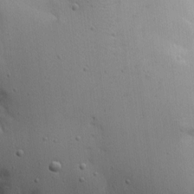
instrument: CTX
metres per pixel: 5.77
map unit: eHh
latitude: 9.1214
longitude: -73.1026
